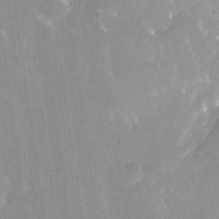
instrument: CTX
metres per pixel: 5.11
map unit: Nhe
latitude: -28.1228
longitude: -110.0822
